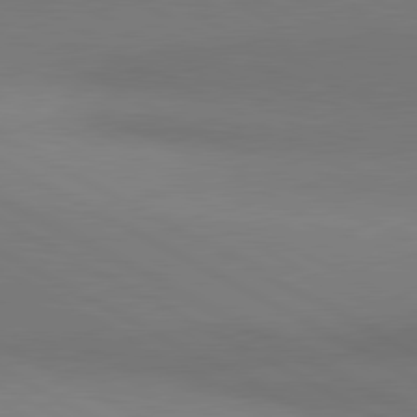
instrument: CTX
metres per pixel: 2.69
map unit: lApd
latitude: 81.0458
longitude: 146.7463
